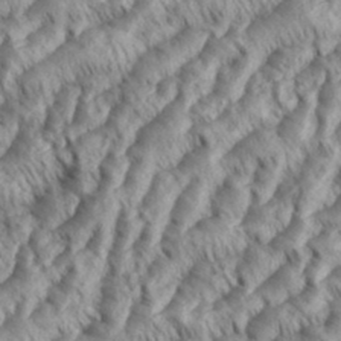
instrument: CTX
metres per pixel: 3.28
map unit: eHh
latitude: 35.9906
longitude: -138.1389
